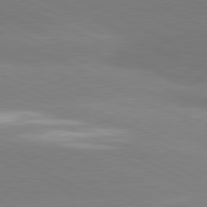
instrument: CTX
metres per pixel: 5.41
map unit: lApd
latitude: 81.0458
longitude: -155.3859
